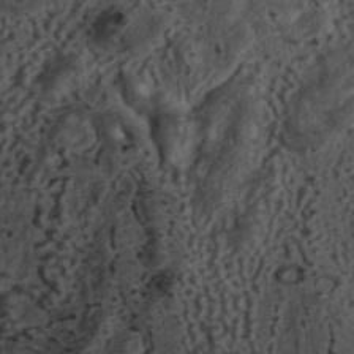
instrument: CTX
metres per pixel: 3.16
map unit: ANa
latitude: 41.8961
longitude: 34.9353
